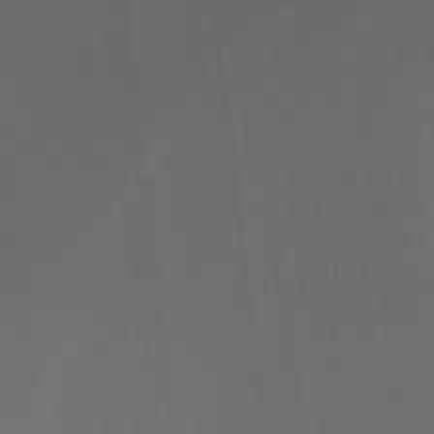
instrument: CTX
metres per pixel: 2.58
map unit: Nhu
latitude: 26.4790
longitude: -50.4790
